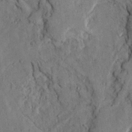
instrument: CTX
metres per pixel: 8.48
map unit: Ave
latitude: 23.6505
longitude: -133.2915
